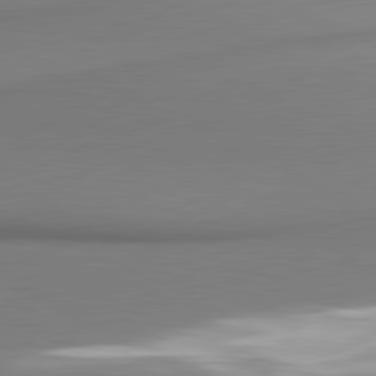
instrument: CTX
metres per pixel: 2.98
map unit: lApd
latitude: 81.0269
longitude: 176.5574
